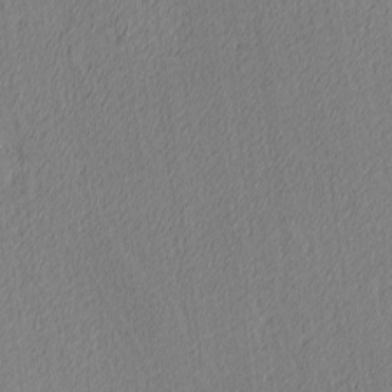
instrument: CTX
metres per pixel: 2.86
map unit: Ave
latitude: 3.7071
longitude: -114.2144
